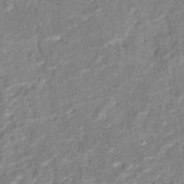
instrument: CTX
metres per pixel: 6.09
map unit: Hto
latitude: 16.5168
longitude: -42.4790
